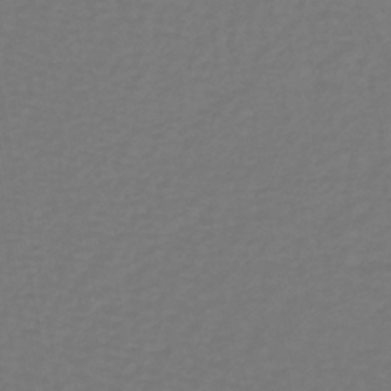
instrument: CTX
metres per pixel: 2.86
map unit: lHb
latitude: -38.9164
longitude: 62.8219
